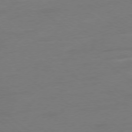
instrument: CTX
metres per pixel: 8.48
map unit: Ap
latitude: -78.3306
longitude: -56.7246
